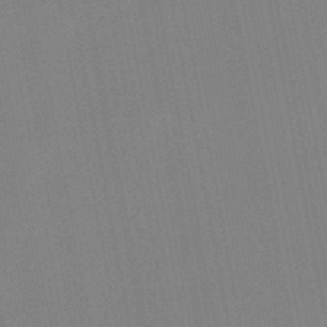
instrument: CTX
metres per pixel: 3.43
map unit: lHb
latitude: -46.5573
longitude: 69.8233
